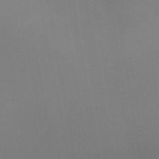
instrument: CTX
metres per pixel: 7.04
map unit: eHb
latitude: -35.4076
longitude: 80.0661
